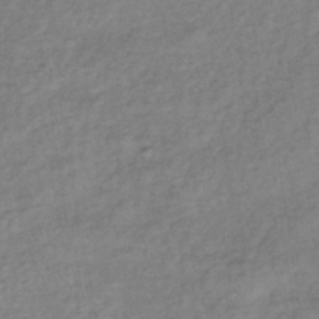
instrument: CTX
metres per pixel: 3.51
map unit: lHb
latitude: -33.7478
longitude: 65.1054
